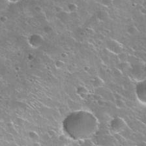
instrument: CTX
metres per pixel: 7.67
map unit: Nhu
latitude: 31.8962
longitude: -53.7261
